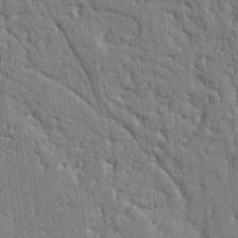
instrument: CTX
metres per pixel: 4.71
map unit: Ht
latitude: 10.9703
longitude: -77.2915
